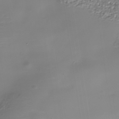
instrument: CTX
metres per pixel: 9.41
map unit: Nhe
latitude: -36.6518
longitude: -90.1956
